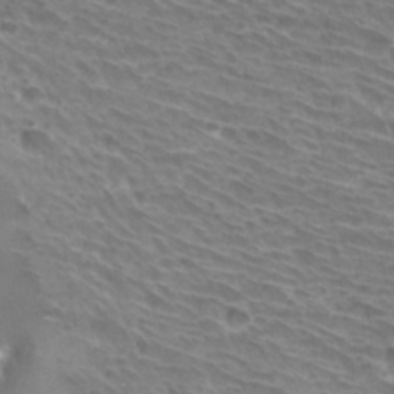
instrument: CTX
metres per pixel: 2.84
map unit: Hto
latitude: 31.1026
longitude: -41.7827
